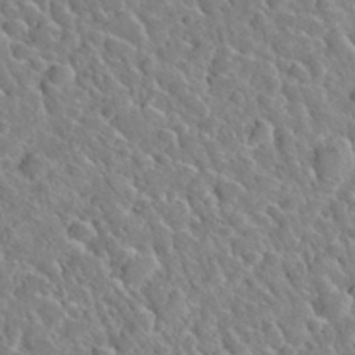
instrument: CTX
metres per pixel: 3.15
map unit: Hto
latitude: 35.7260
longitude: -49.4048
